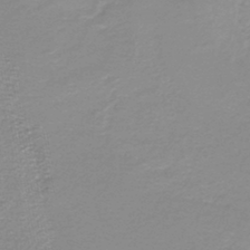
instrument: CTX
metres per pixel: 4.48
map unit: lHb
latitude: -44.1228
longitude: 53.1053
